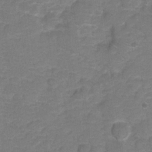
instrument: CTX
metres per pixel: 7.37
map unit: Hto
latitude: 5.4993
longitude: -31.3860
